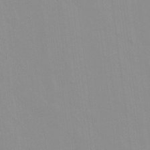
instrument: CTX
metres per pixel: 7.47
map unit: lAvf
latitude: 16.5168
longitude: -128.8380
